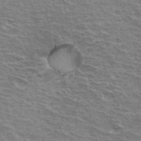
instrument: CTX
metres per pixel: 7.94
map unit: Hto
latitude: 34.2333
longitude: -43.0836
